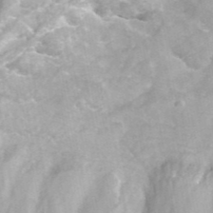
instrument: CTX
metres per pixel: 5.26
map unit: ANa
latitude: 43.3293
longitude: 29.1242
